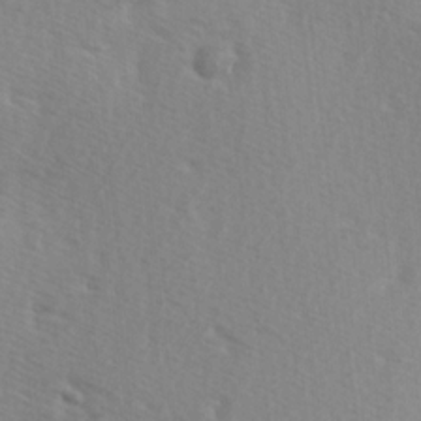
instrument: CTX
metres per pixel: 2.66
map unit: Hve
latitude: 1.8961
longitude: -124.1388
